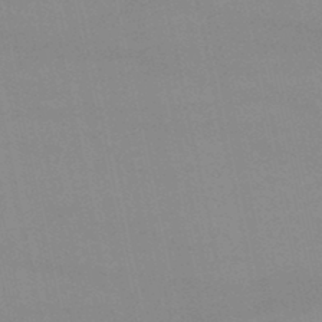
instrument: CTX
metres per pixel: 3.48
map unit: lHb
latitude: -45.6911
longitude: 58.7463
